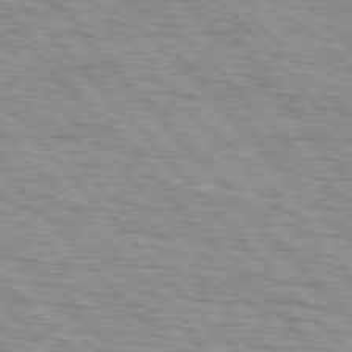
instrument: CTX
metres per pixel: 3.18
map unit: lApd
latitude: 75.9150
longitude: -83.1592
